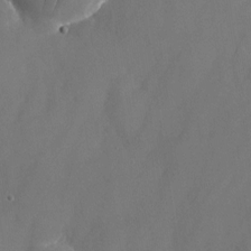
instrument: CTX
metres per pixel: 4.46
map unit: Nhu
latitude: -24.1606
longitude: -70.6868
